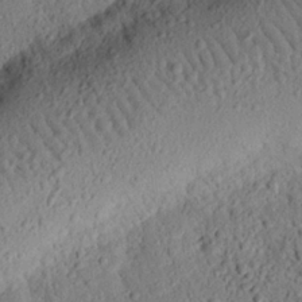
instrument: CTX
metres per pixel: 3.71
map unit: eHh
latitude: 25.8205
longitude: -79.3860
